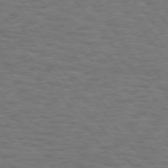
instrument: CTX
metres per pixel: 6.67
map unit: Hpe
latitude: 74.7057
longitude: -152.8569
